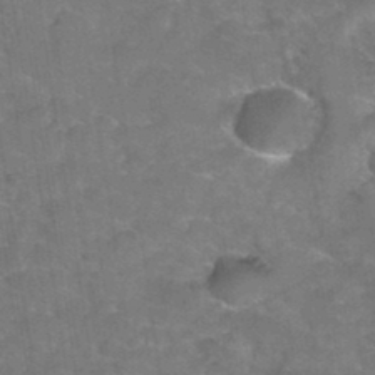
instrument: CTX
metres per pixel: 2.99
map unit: Hto
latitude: 34.8569
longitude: -52.8758
